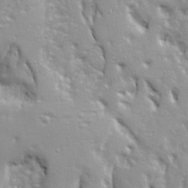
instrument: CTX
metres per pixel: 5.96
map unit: Ave
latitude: 22.1200
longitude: -132.9136
